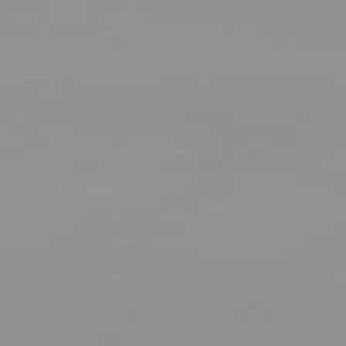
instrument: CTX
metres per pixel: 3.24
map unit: lApd
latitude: 83.1970
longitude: -135.3670
